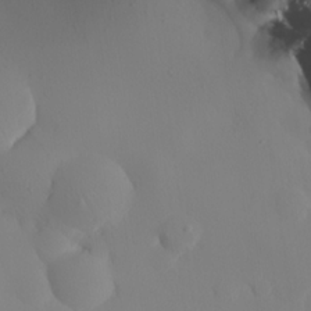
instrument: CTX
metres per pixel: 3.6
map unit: lHvf
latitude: 22.2522
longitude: 141.5966
